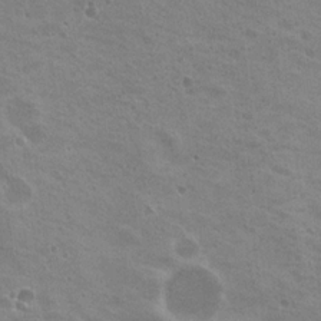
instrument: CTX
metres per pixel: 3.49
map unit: Nhu
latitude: 20.0633
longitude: -30.6491
